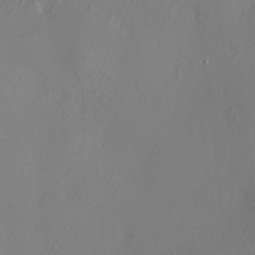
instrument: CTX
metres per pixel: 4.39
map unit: HNhu
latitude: 7.8205
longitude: 12.0850
